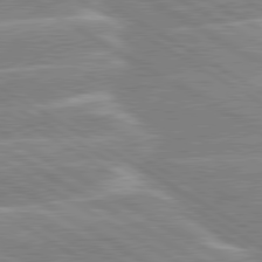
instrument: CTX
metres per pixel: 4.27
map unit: lApd
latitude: 80.1200
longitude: -131.3671
